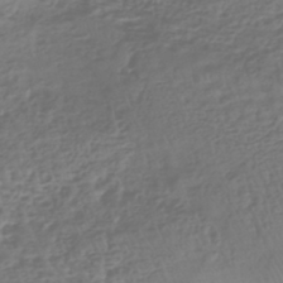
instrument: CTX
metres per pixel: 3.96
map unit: HNhu
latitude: -42.9541
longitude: 102.2740
